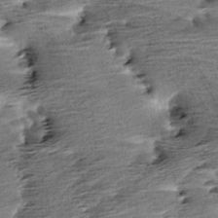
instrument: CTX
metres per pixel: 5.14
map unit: Aa
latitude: 6.5546
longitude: -137.4616
